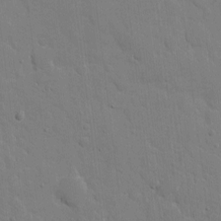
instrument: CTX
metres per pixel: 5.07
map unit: eHh
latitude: 5.1781
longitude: -67.2159
